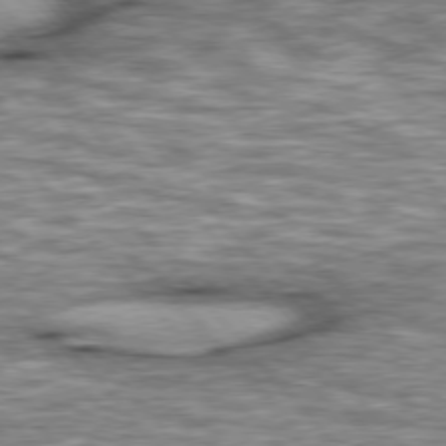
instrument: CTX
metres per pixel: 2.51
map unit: lApd
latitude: 76.5168
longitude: -49.2726
